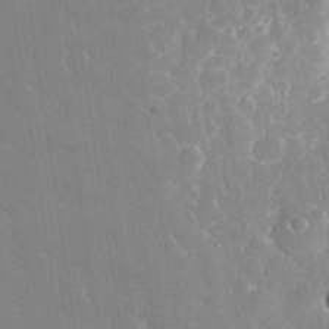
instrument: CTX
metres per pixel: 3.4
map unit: eHh
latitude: 33.2348
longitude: -60.0822
